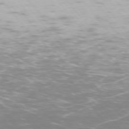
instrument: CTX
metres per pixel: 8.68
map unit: Ap
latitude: -74.6330
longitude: -74.4412
